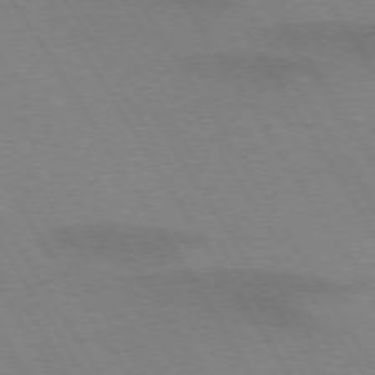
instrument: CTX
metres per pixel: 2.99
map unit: lApd
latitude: 72.7247
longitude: -57.5938
